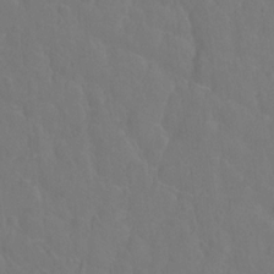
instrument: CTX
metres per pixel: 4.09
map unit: Hto
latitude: -2.2172
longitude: -34.6301
